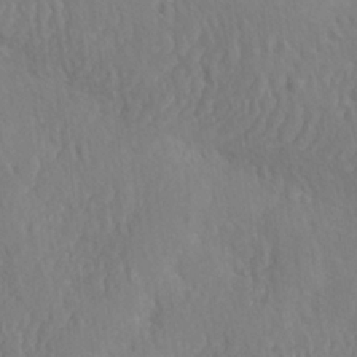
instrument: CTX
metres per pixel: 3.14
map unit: Ave
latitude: -10.2740
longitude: -120.7813
